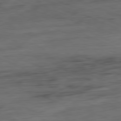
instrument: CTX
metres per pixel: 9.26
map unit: Ap
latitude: -81.5021
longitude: -81.2348
